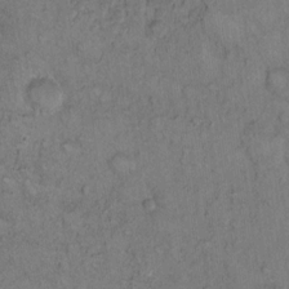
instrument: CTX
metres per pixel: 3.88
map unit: Hto
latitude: 11.8961
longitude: -58.2334
